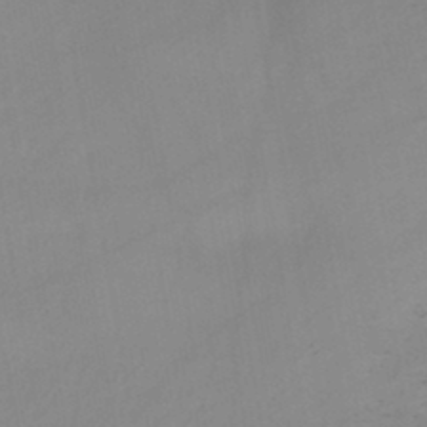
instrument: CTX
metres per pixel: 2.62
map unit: HNb
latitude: -44.7085
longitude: -43.0081
